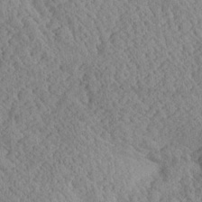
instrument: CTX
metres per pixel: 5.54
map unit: Aa
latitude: 24.3656
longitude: -134.4412
